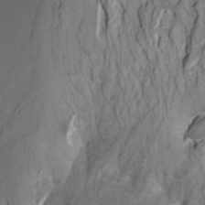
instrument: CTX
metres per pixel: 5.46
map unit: Htu
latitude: -7.5399
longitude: -65.4048
